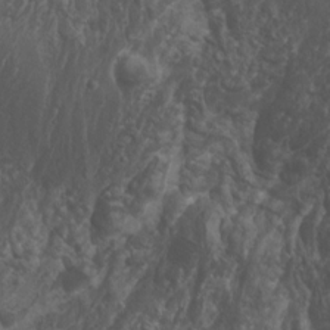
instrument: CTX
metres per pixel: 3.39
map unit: Nhu
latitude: 6.9892
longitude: -20.6112
